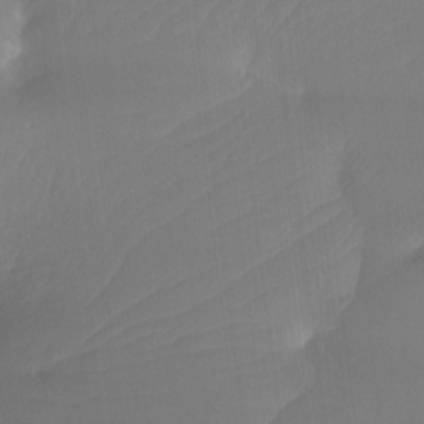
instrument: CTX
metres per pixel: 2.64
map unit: Ht
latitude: -12.0472
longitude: -46.4601
